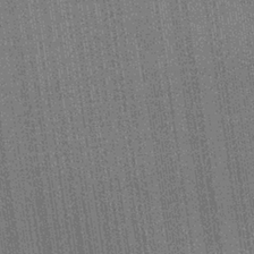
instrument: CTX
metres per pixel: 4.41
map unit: lHb
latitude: -34.9920
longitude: 63.1242
